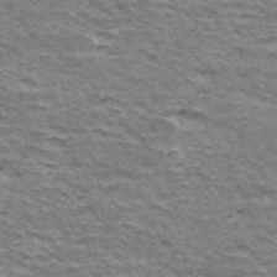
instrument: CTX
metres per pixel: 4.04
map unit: Hto
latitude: 35.7071
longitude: -42.6868
